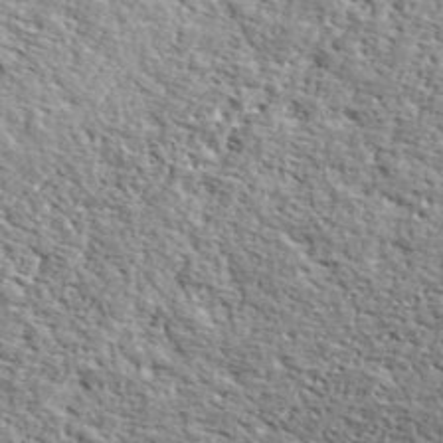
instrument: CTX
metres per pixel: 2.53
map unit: ANa
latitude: 38.5168
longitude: -92.1577
